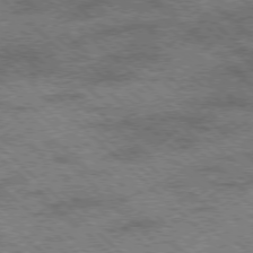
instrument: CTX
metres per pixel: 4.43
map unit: Ap
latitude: -78.1605
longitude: -49.8394
